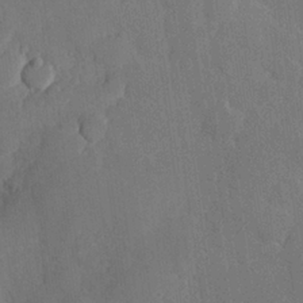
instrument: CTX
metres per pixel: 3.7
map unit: Hve
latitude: 25.6504
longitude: 150.7652
